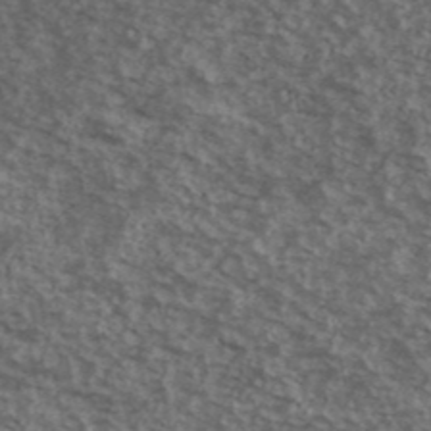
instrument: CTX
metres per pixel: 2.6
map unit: Ave
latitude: 40.0255
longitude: -108.3089
